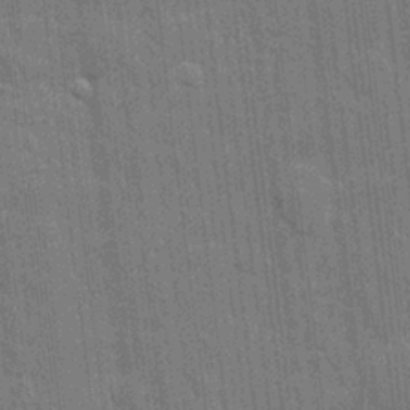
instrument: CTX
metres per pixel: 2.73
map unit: eHh
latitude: 6.1767
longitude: -74.6113
